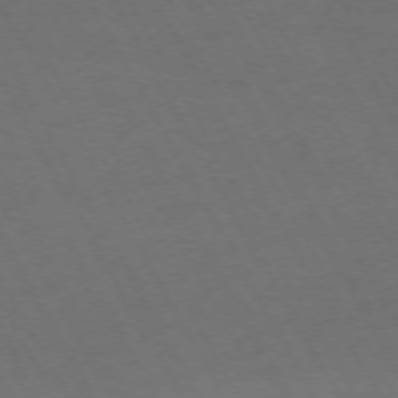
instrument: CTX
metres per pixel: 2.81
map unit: Hpe
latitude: -74.4062
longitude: 8.1606
